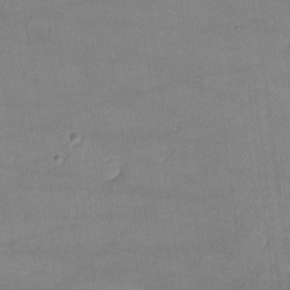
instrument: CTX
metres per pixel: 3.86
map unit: lHvf
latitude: -10.6896
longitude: -101.5560
